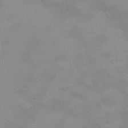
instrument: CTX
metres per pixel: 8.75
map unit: Ht
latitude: 10.7813
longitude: -32.7057
